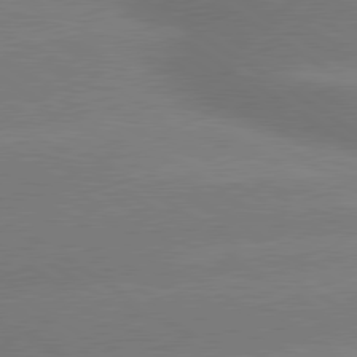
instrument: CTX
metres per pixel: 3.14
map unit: lApd
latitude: 80.0822
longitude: -148.5735
